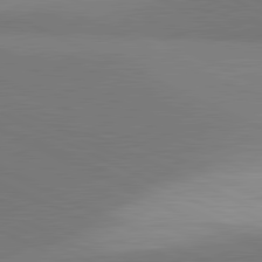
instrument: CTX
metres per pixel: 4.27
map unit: lApd
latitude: 81.6316
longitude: 150.5007
